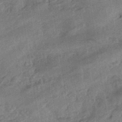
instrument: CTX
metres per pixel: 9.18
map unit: eHb
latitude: -43.8800
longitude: 84.7652
